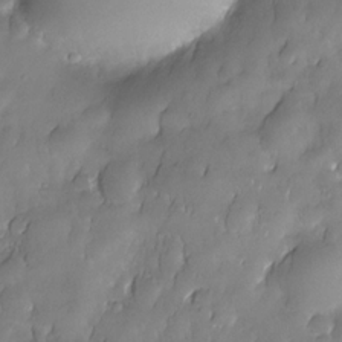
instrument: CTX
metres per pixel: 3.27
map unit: Nhe
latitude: -30.2928
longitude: -140.2711
